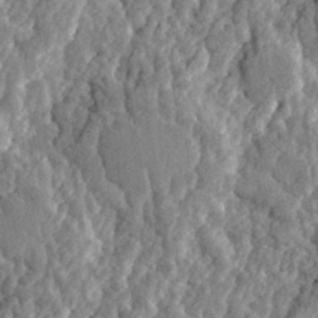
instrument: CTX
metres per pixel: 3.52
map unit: eHh
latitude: 32.0633
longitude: -79.9717
